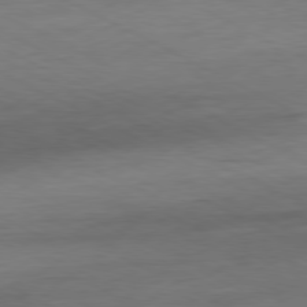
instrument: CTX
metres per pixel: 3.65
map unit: Ap
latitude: -80.3307
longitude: -82.5167
